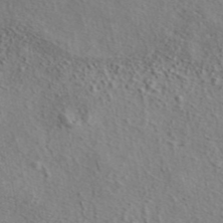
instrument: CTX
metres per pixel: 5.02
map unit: eAb
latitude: 43.1970
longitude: 114.0283
